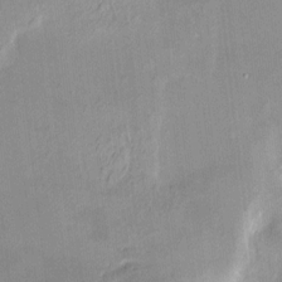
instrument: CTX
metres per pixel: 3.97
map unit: HNhu
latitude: 7.4615
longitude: 7.6344
